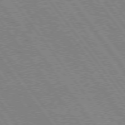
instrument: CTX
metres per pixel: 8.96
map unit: Hpe
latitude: 75.1214
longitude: -149.4237
